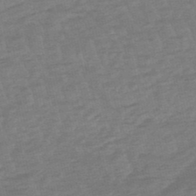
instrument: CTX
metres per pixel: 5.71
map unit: lHb
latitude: -49.2754
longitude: 83.2754
